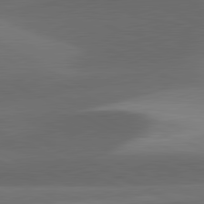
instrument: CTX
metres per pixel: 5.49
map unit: lApd
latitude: 81.4048
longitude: 126.8597
